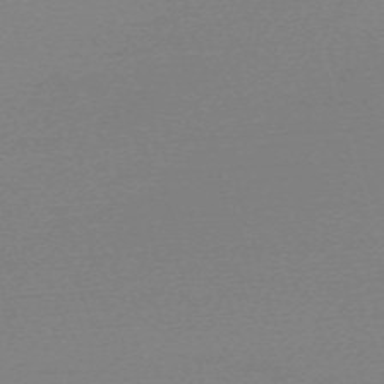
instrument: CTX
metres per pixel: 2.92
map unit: eHh
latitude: -62.1605
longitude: 52.5006
